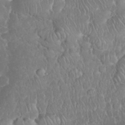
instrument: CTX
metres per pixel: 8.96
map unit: eHh
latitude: 34.7057
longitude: -63.0081
